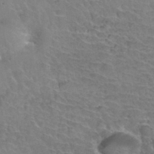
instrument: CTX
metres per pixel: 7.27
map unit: Hto
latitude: 35.4426
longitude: -44.1955
